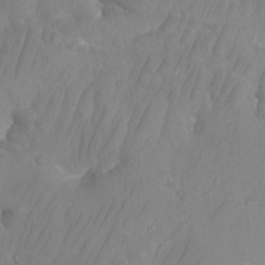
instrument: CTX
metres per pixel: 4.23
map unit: Aa
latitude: -12.7652
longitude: -67.5560
